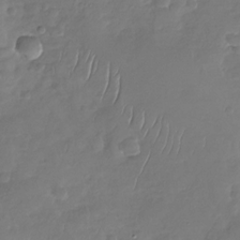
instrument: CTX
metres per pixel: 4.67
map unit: Nhu
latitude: -29.7667
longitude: -61.4804
